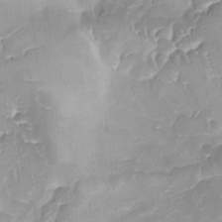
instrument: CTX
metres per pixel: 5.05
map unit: Ave
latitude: -9.1053
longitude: -122.4412
